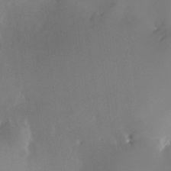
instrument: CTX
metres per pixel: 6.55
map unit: Nhe
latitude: -32.2173
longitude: -117.3104
